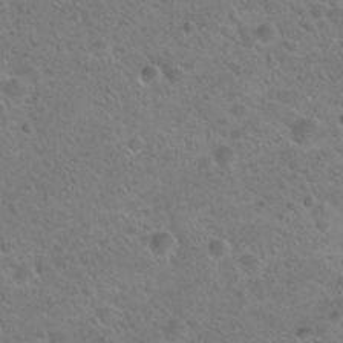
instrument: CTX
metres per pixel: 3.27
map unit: Hto
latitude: 24.3278
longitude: -50.1388
